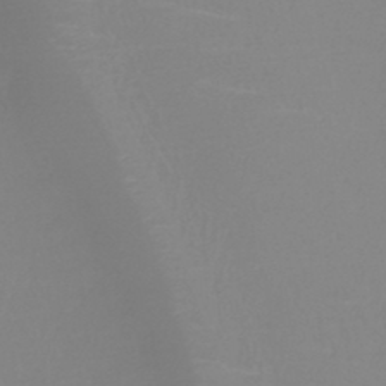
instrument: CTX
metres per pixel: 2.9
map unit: HNb
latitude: -45.2565
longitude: -42.3467
